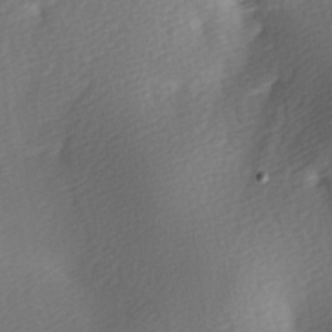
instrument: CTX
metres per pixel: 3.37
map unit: lAa
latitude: -5.5966
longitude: -121.0648
